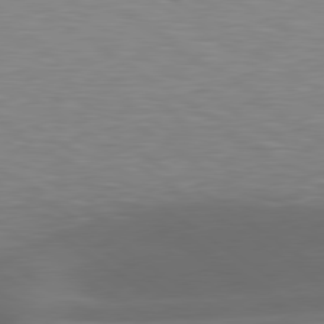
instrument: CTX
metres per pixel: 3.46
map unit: lApd
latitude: 79.4427
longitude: -49.8772
